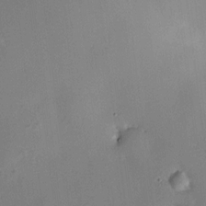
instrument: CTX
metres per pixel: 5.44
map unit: HNhu
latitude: 9.8395
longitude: 16.2929
